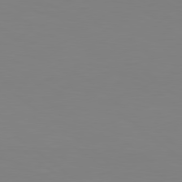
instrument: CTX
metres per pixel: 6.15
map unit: lApd
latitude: 79.1214
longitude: -172.6490
